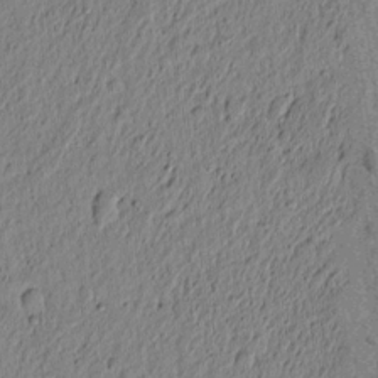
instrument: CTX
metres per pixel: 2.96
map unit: lAvf
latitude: 5.8205
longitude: 164.3873
